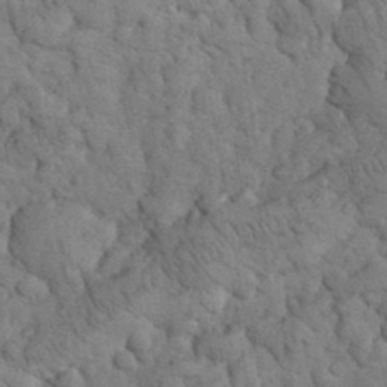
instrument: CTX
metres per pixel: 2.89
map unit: eHh
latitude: 32.6868
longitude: -66.3656
